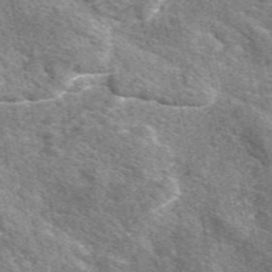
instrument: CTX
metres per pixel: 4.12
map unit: eAb
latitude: 48.4601
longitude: 119.5777
